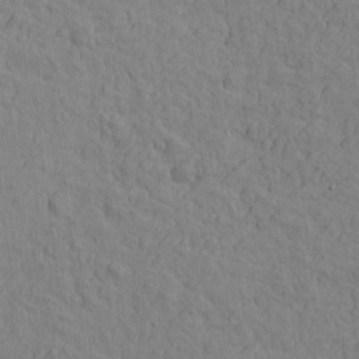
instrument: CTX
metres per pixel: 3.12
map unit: Htu
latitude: -2.4062
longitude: -175.5371
